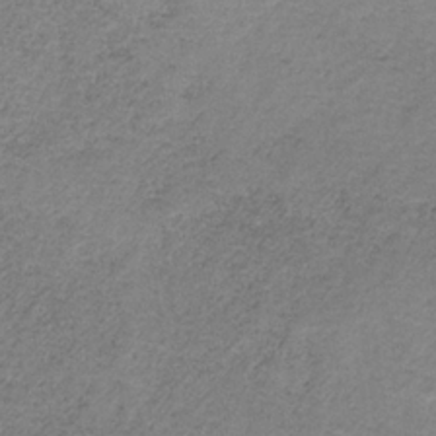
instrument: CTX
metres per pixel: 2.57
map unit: HNb
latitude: -33.0298
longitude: 58.5006
